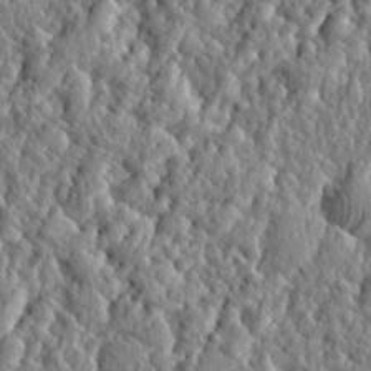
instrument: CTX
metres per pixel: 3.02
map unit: eHh
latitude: 27.7450
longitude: -76.4979
